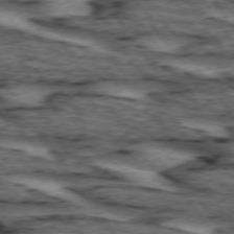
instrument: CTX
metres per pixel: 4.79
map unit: lApd
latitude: 74.0255
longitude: -73.6316
